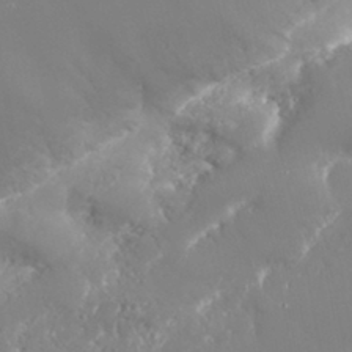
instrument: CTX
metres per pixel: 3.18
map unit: Nhu
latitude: 24.7813
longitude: -61.5938
